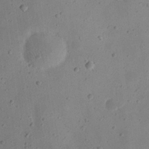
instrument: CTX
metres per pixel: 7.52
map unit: eHh
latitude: 23.1214
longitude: -69.0270
